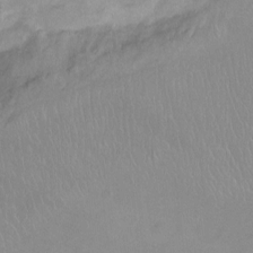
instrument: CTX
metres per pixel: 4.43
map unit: Nhu
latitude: -11.8800
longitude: -40.6490
